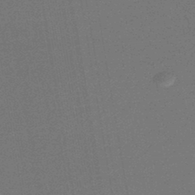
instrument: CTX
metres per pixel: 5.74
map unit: lHb
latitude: -44.8597
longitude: 64.9353
